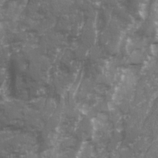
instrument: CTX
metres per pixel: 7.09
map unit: Ave
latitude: 20.9892
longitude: -132.5357
